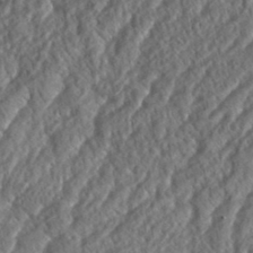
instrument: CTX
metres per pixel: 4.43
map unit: eHh
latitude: 37.2159
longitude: -138.5735
